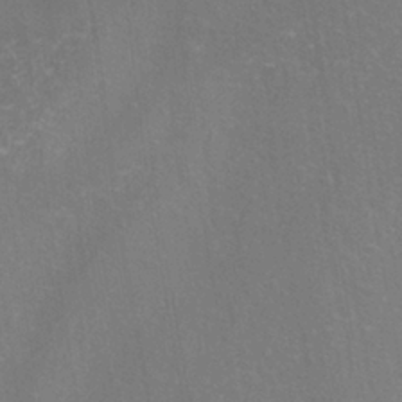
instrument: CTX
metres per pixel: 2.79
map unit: ANa
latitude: -38.8786
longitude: 96.1984
